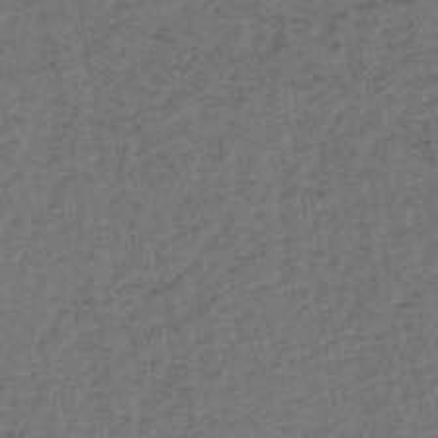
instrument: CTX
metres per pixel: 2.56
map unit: lHb
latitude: -43.2753
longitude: 60.9920
